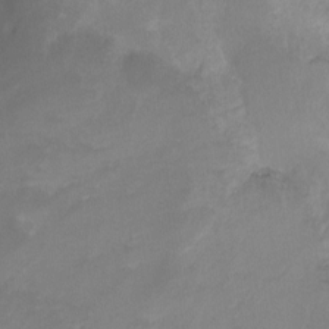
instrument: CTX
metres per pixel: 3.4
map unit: Ht
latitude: -13.9745
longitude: -44.0633
